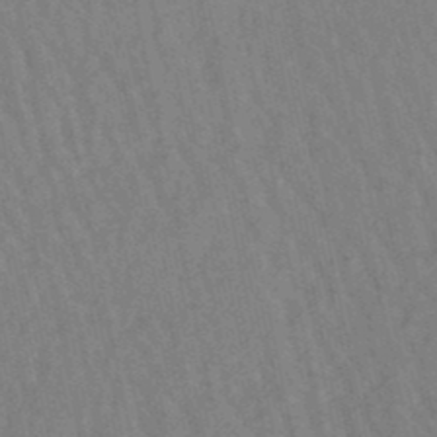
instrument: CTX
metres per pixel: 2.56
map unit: lHb
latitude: -49.3132
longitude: 72.7652
